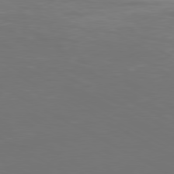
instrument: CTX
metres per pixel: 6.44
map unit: Ap
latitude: -80.7841
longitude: -60.1389
